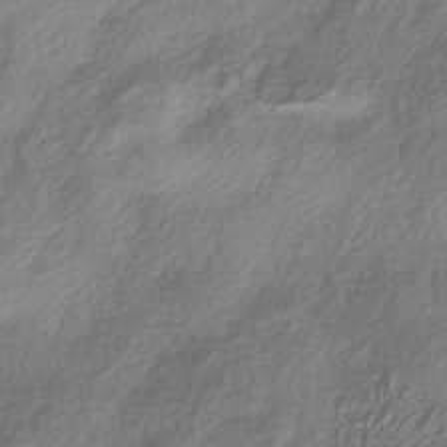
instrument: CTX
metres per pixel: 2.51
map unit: HNhu
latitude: -41.1620
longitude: 102.1417
